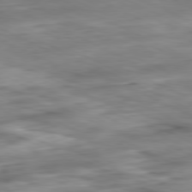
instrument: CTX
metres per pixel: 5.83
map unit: Ap
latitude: -81.3510
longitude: -82.5356
